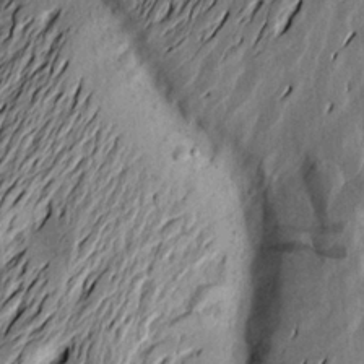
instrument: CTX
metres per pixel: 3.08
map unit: Aa
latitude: 19.8016
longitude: -146.1200
